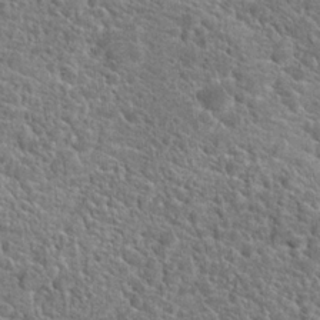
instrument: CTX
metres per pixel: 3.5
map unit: Hto
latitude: 19.5182
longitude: -37.1592
